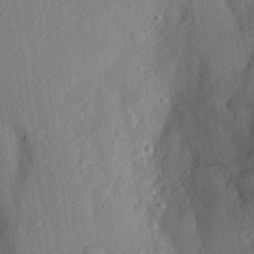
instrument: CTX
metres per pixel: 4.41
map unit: Aa
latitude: 27.6505
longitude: -145.7827
